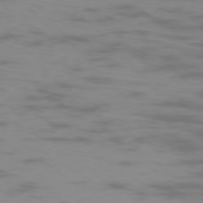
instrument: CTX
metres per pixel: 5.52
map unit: Ap
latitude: -76.0094
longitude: -76.3467
